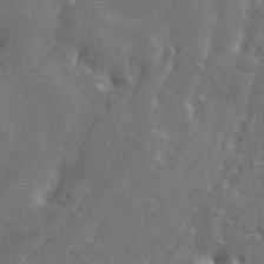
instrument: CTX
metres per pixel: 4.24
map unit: ANa
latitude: 43.5749
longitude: 48.3307
